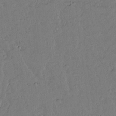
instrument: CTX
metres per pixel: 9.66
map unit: lAvf
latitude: 14.3657
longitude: -127.1592
